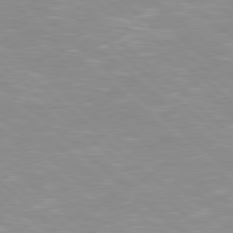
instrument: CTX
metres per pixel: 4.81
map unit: Hpe
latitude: 78.1200
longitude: -140.6490
